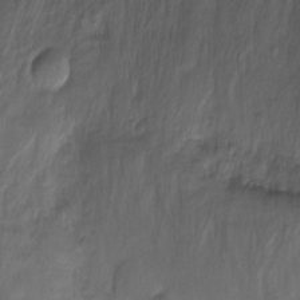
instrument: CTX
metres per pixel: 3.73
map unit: Nhu
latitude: -7.6344
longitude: -40.6301
